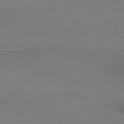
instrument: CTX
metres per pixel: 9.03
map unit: lApd
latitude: 79.4994
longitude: 178.7652
